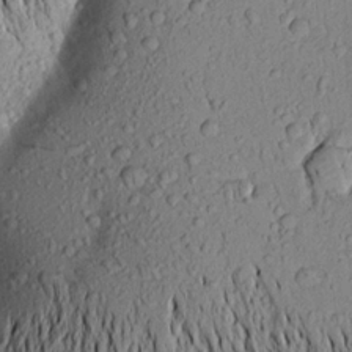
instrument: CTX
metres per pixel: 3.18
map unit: Aa
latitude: 19.4993
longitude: -148.7057
